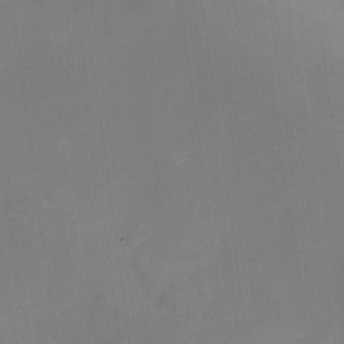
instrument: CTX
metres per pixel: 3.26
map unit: Nhe
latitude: -26.3684
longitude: -110.7813
